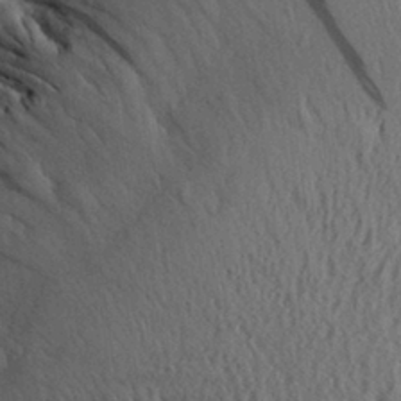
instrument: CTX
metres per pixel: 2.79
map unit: Aa
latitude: 30.1011
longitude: -138.3089
